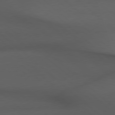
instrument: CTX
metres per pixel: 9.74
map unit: Hpe
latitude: 78.5735
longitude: -161.4615
